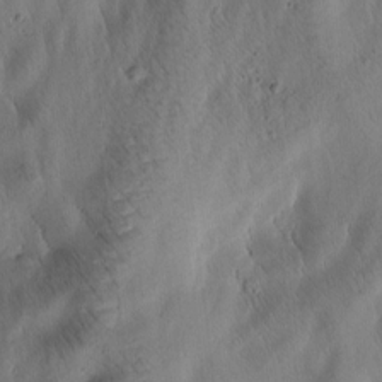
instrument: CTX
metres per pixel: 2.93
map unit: Htu
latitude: -2.9541
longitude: 169.6344
